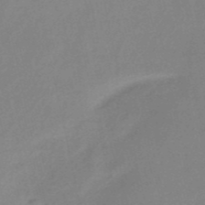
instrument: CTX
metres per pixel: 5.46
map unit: HNb
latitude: -52.9352
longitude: -49.4804
